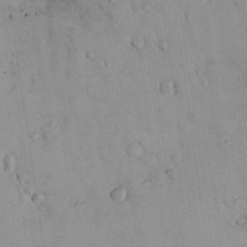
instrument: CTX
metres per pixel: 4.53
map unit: lHvf
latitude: 13.2348
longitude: 178.8597
